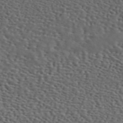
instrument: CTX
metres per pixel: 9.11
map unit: ANa
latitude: 45.9339
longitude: 49.4644
